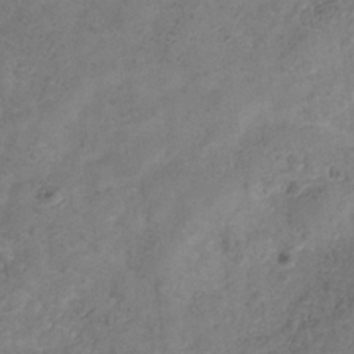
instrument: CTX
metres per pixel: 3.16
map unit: Hve
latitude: -34.1606
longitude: 89.8044
